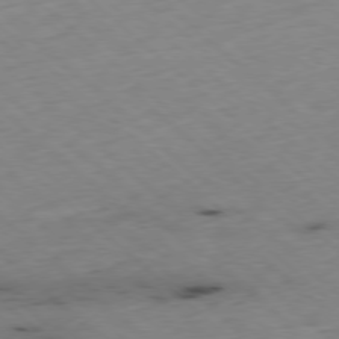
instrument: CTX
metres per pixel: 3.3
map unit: Ap
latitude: -78.2928
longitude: -60.4034
